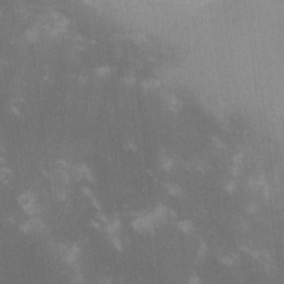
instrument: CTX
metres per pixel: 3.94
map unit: lHvf
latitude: -13.7478
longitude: -101.6694
